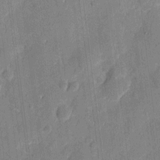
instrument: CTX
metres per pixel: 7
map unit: eHh
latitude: 7.5560
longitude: -66.5734
